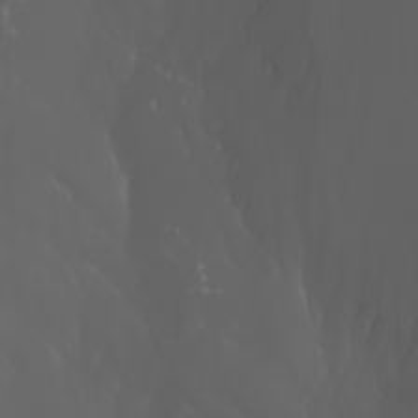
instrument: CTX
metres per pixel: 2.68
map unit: Nhu
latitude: -5.4832
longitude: -89.4427
